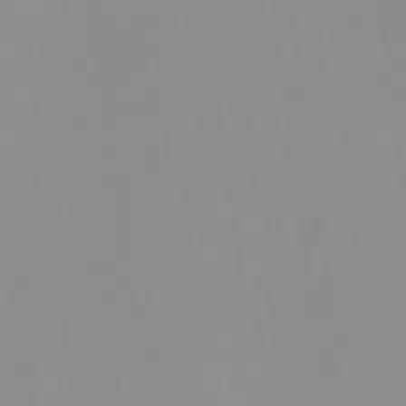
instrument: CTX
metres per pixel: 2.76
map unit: HNhu
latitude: 7.7261
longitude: 10.6708
